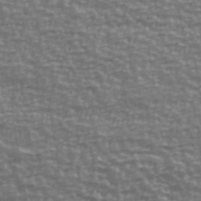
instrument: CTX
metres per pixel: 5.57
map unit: Ave
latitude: 40.9324
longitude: -113.6694
